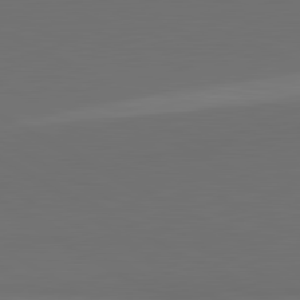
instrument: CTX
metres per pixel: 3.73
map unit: lApd
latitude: 81.6883
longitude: 152.9730
